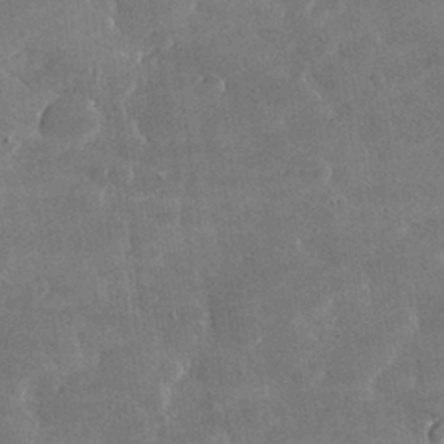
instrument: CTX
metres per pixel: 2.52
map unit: lHvf
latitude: 30.5357
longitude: -93.0080
